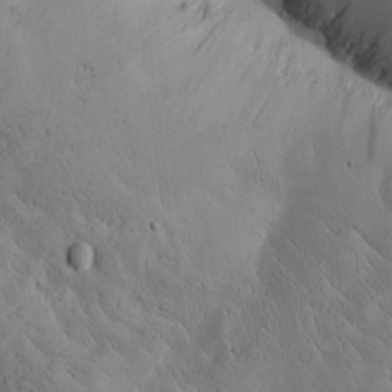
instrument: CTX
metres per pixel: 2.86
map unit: Htu
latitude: -2.8785
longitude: 169.4076
